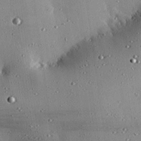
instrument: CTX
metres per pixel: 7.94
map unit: eHh
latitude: 23.7450
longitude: -90.5357
